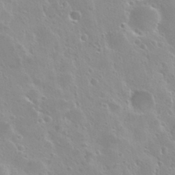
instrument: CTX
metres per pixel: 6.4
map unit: Nhu
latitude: 29.0458
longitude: -54.5923
